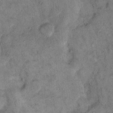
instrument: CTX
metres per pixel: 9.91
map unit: eHh
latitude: 15.1215
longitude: -65.2537
